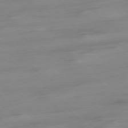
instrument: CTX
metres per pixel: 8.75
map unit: Ap
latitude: -78.2172
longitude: -61.8394
